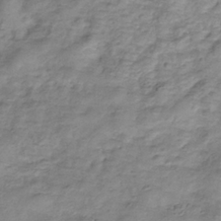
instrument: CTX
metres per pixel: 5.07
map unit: Hve
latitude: -33.6155
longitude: 89.4454
